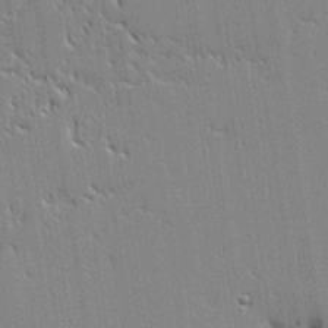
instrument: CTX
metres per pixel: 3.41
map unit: lAvf
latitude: 0.1577
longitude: -108.0255
